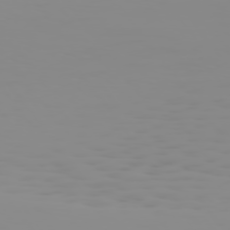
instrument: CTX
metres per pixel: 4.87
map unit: Hpe
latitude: 74.7435
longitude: -128.5923
